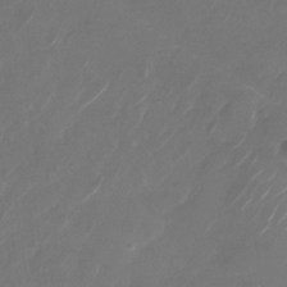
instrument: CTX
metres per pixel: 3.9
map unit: Nhu
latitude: -28.5196
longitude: -71.5749
